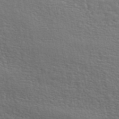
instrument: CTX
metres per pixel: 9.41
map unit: ANa
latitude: 48.7057
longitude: -78.7813
